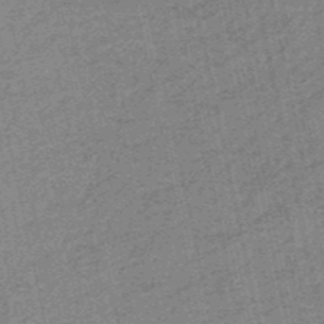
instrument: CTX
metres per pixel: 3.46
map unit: HNb
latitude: -51.2376
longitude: -51.3481
